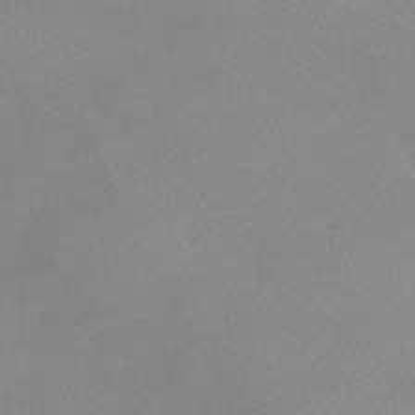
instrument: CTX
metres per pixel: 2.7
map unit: HNhu
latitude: -40.5007
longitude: 93.6722
